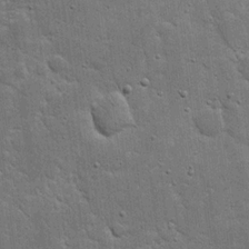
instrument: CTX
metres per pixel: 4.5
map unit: eHh
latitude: 20.3090
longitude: -63.3671
